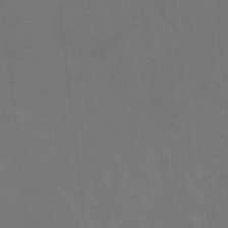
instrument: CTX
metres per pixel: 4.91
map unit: eHb
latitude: -43.5966
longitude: 88.4818
